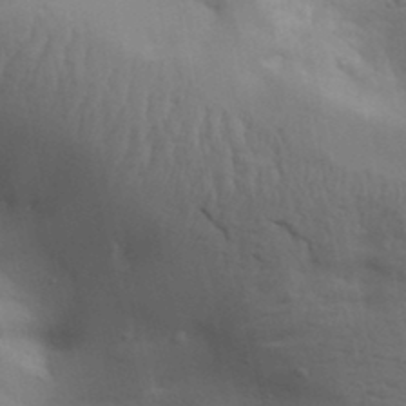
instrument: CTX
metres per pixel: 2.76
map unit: lAa
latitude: 18.7057
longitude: -138.7813
